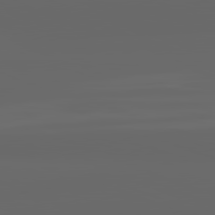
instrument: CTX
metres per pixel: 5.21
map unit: lApd
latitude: 82.1011
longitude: -169.3860
